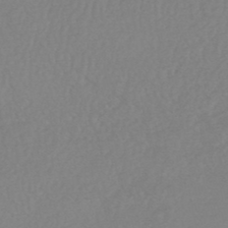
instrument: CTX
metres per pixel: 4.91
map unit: HNhu
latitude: -48.7086
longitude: 97.7478
